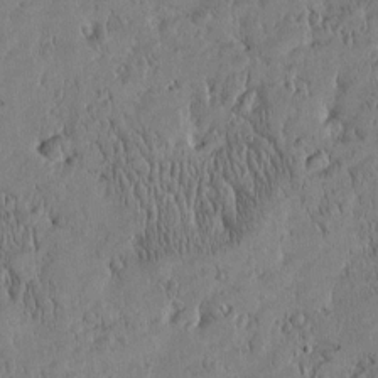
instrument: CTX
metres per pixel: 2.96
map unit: Htu
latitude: -4.7841
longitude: 174.9919
